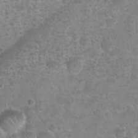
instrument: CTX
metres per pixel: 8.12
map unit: Nhu
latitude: 25.4426
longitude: -52.3467
